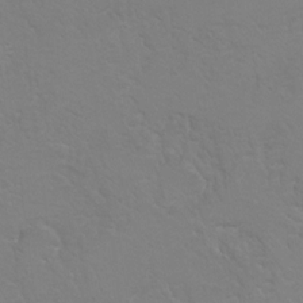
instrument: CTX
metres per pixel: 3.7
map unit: Hto
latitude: 6.8002
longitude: -30.9514
